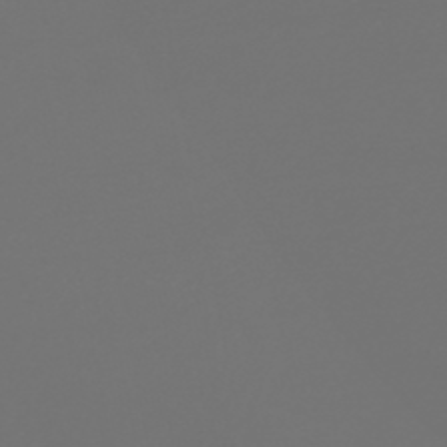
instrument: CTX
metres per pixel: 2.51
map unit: HNb
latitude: -47.2187
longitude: 56.6140
